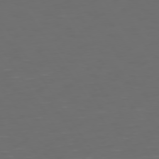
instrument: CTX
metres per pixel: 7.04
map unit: Hpe
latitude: 73.7261
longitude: -127.2915
